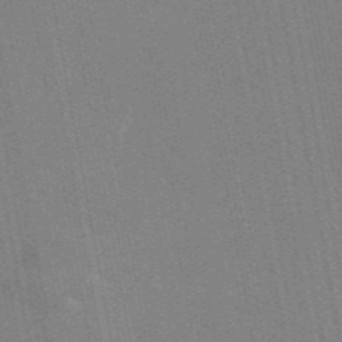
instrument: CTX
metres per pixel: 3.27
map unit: eAb
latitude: 45.6316
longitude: 122.3118
